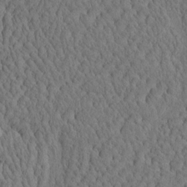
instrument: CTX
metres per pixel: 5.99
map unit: eHh
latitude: -3.3509
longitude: 15.1431
